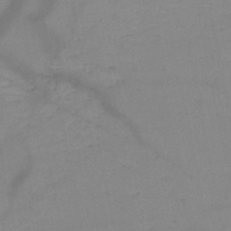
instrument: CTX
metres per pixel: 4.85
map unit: HNb
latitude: -49.7478
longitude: -40.9891
